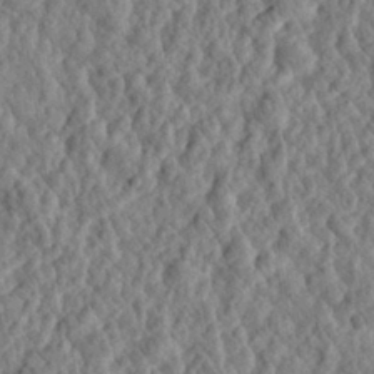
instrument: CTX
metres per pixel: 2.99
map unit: eHh
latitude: 28.2711
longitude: -76.4223
